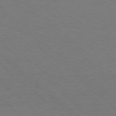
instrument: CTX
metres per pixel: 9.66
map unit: Hpe
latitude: 77.7638
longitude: -150.9135
